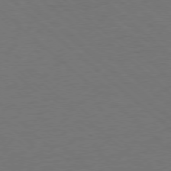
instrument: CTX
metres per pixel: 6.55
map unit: Ap
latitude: -78.4062
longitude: -68.2145
